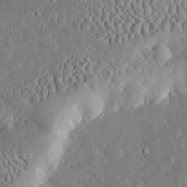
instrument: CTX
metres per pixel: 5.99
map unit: lHvf
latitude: 32.9325
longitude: -85.1214
